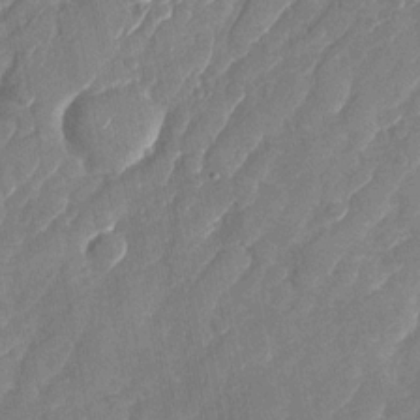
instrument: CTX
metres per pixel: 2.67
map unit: Nhu
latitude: -28.4629
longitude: -64.5168
